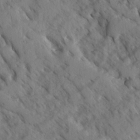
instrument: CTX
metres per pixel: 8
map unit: Ave
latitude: -0.8219
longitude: -111.0648
